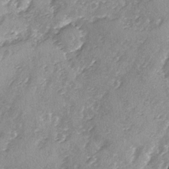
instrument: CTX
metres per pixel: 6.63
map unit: Ave
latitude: -8.5952
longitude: -117.7639
